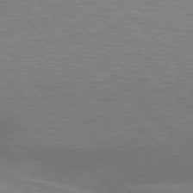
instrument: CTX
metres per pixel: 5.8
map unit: lApd
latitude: 76.8569
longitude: -59.1403
